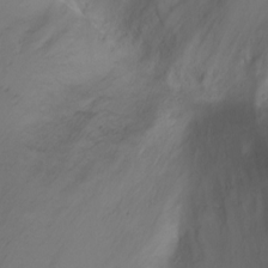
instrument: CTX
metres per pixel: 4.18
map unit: Ht
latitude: 1.7449
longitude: -33.9906
